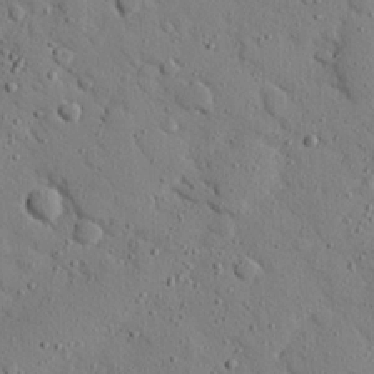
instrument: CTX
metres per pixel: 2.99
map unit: eHh
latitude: 25.6316
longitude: -78.3845
